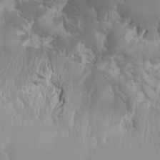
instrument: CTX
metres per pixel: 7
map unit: Htu
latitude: -6.6896
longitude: -71.3670
